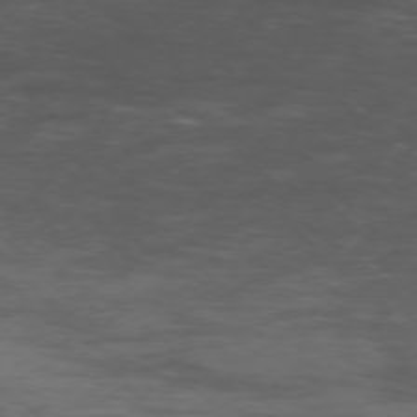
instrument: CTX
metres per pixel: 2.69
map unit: Ap
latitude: -76.0850
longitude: -67.7827
